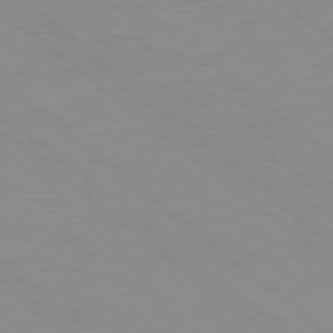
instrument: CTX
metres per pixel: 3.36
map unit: Hpe
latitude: 78.3845
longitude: -124.0822
